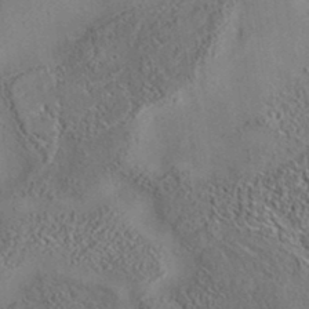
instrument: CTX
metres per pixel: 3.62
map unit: eAb
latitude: 35.4993
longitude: 109.8611
